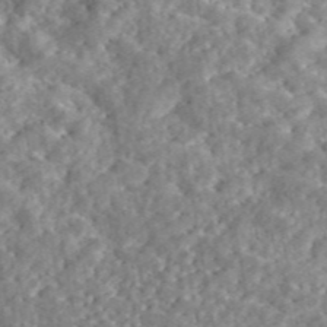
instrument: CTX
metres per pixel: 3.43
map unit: eAb
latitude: 45.3859
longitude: 128.0094
